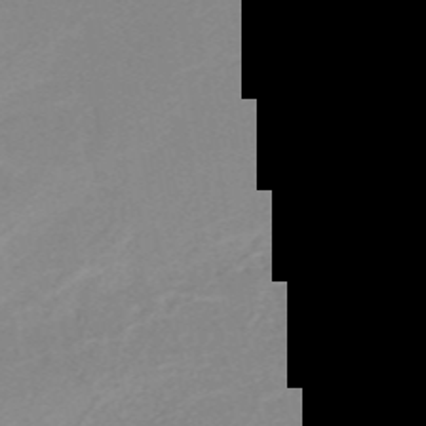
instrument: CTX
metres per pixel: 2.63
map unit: HNb
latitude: -49.5588
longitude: -45.2159
